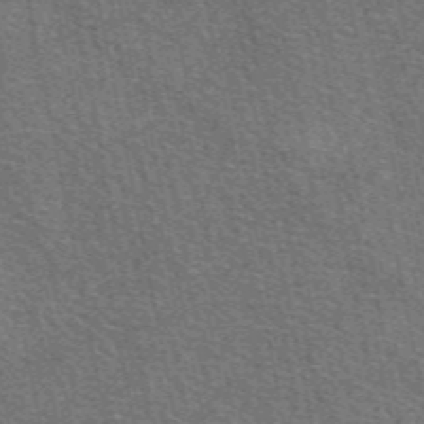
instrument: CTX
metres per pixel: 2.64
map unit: eAb
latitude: 48.5735
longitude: 114.3873
